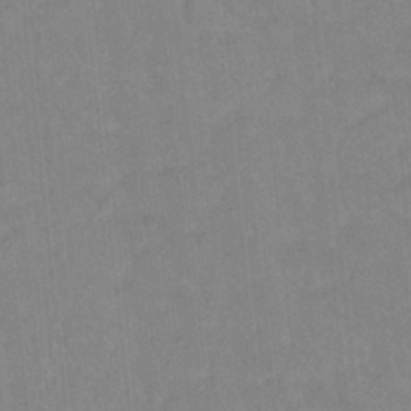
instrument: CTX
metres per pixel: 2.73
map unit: Hto
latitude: 16.3656
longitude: -34.9513
